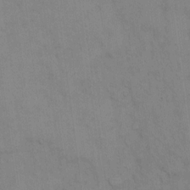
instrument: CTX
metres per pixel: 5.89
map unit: Hto
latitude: 13.5371
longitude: -61.2915
